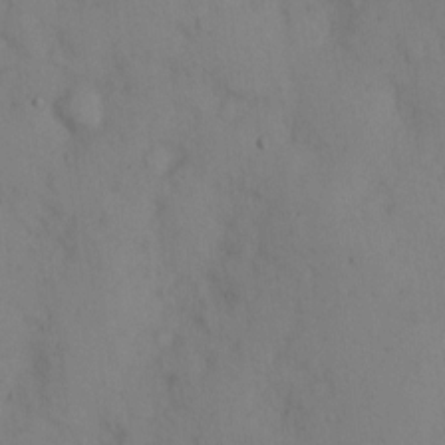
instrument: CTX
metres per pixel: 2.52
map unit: eHh
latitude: 11.4804
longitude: -61.6316
